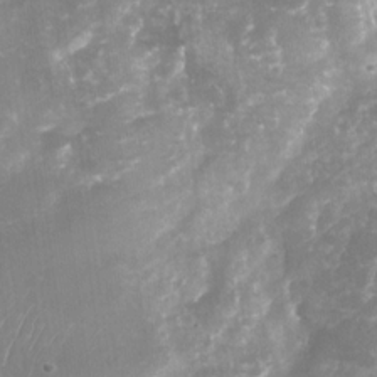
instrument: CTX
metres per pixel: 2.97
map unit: Nhu
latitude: -29.2376
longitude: -64.1200
